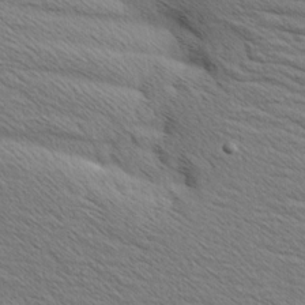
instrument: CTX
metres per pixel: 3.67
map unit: Aa
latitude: 6.4223
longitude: -136.7813
